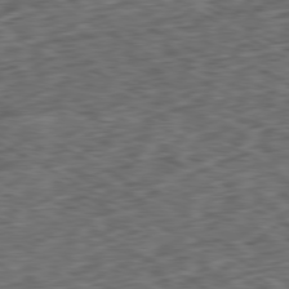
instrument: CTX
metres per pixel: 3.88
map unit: Ap
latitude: -80.4251
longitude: -73.2348
